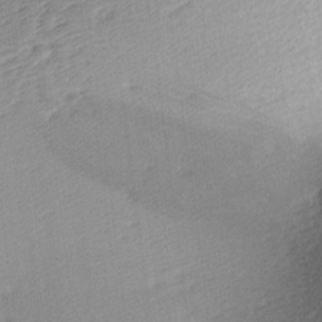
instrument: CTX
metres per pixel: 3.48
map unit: lAa
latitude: -9.0108
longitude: -124.9513
